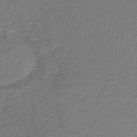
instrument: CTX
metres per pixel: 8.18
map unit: lHb
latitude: -44.3117
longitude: 59.1998
